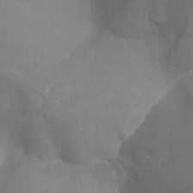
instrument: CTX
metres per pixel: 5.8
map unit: Nhu
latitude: -13.8422
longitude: -64.5168
